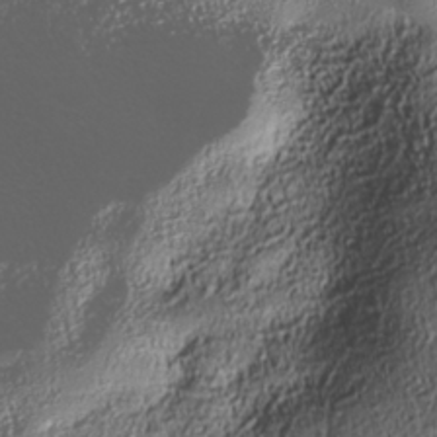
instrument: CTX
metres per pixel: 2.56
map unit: Nhe
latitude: -38.1984
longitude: -147.9717
